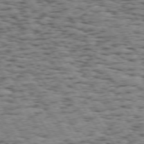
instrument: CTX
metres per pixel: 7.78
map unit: Hpe
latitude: 73.5749
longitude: -131.9717
